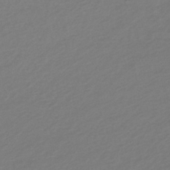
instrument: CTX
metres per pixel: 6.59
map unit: HNhu
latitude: -44.0283
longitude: 102.7085
